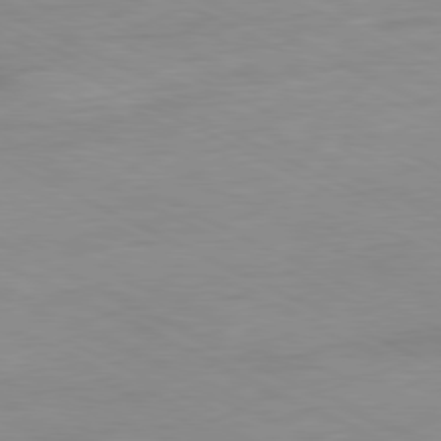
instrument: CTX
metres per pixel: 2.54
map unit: Ap
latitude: -81.0109
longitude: -92.0444
